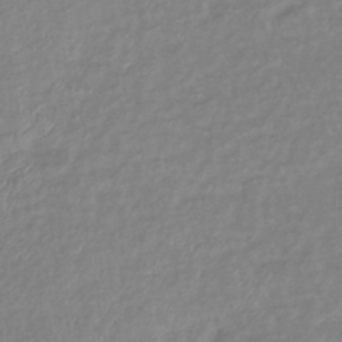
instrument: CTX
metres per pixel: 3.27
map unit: eHb
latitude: -41.0675
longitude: 81.7478
